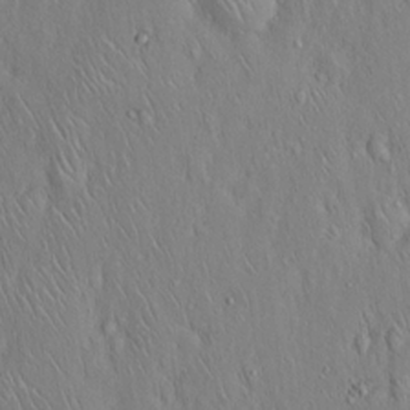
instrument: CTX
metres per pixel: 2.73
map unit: Hto
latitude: 16.9514
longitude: -58.3089
